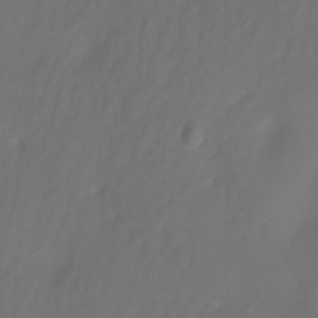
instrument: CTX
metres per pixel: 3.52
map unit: Nhu
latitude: -7.2376
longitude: -79.7639
